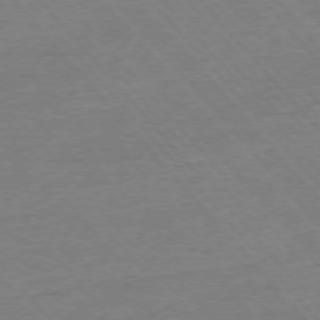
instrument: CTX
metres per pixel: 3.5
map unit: Ap
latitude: -76.6141
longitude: -95.8395
